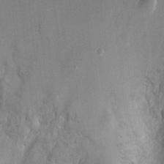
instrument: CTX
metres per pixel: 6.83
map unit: Ht
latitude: -2.2928
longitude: -28.5923
